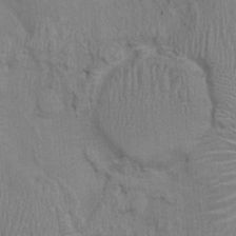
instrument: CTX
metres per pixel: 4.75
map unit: Ht
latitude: -1.9367
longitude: -14.9325
